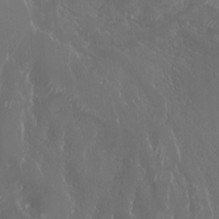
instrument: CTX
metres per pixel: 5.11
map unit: Nhu
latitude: -6.4062
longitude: -90.9892
